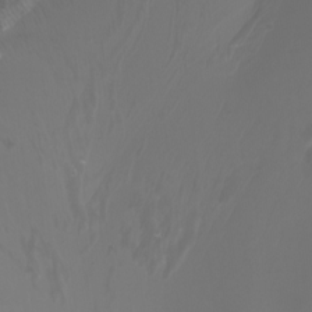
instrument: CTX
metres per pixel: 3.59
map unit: Htu
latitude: -6.8975
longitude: -67.4237
